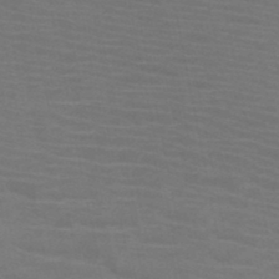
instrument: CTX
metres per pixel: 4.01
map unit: HNb
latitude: -46.2928
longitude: -47.2159
